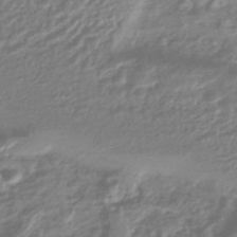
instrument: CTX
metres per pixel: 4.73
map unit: HNhu
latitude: -44.6141
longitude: 97.8800
